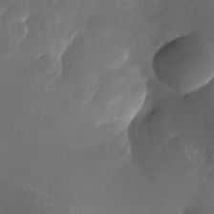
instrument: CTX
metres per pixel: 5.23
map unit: Nhu
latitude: -26.9730
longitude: -72.6491
